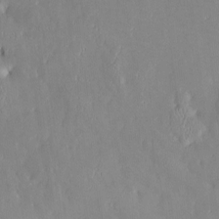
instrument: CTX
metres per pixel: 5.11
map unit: Nve
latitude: -8.5385
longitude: 172.9353
